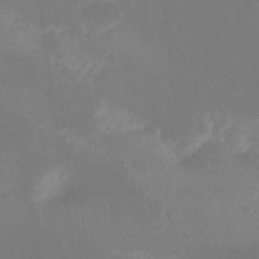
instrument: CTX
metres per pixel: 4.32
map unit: Ht
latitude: -13.5399
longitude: -57.7827
